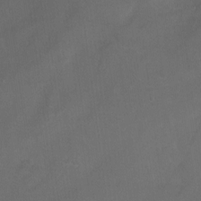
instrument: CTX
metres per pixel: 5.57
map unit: Hto
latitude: 4.1011
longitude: -32.5168
